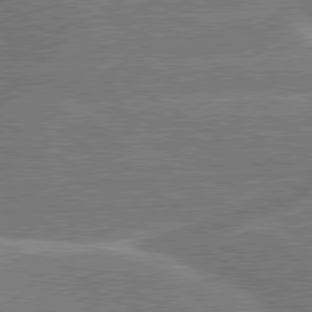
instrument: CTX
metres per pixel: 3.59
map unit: lApd
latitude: 79.9150
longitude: -145.3293
